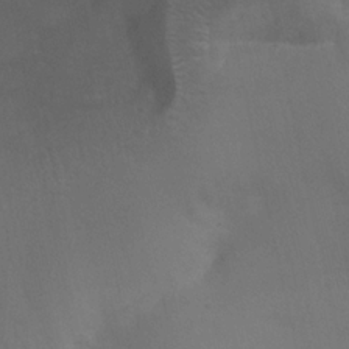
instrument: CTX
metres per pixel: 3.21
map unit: Ht
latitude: 1.5371
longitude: -21.5560
